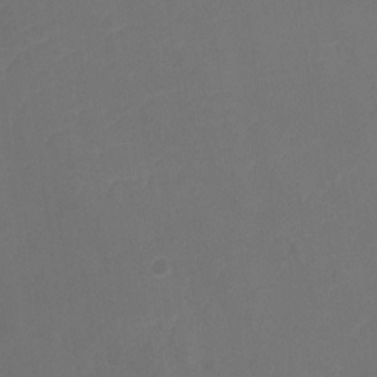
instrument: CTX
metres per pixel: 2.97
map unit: Ht
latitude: -9.7289
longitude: -35.1781
